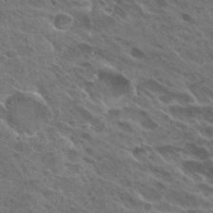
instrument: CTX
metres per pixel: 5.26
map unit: Hto
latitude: 26.4034
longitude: -40.8191
